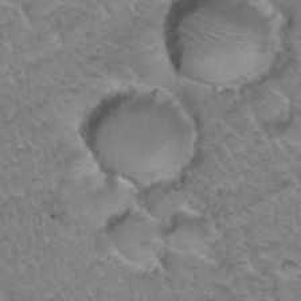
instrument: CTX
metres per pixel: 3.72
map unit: Hto
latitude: 34.4979
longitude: -48.0444
